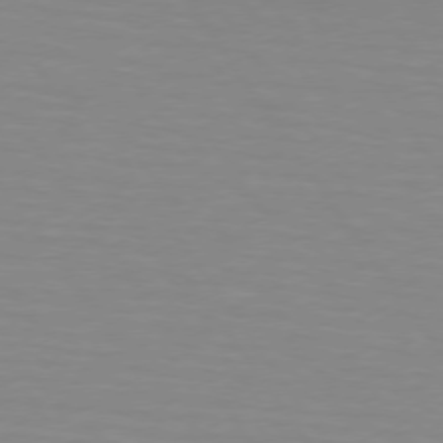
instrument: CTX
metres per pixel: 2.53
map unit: lApd
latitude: 74.2334
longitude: -79.3104
